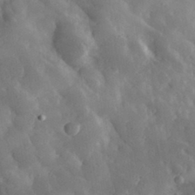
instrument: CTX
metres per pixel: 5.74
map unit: eHh
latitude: 32.2711
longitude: -80.4979
